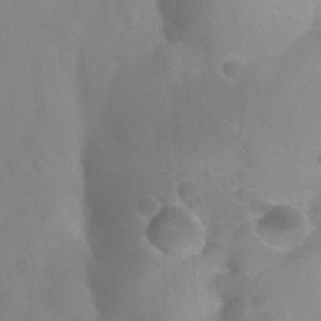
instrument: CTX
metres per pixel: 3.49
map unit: Nhu
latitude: 26.2523
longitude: -55.0269
